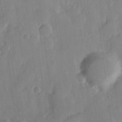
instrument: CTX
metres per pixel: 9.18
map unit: Hve
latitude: 23.2537
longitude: 148.8408
